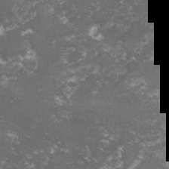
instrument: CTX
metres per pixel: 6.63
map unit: lHvf
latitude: -15.7856
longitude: -99.2159
